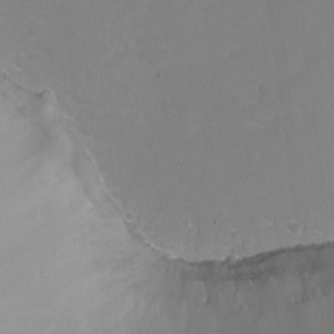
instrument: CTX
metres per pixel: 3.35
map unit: Nhu
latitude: -13.9178
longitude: -53.1214
